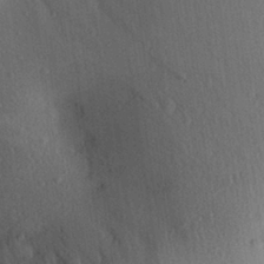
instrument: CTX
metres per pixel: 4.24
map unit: Aa
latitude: 28.9702
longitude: -144.0444
